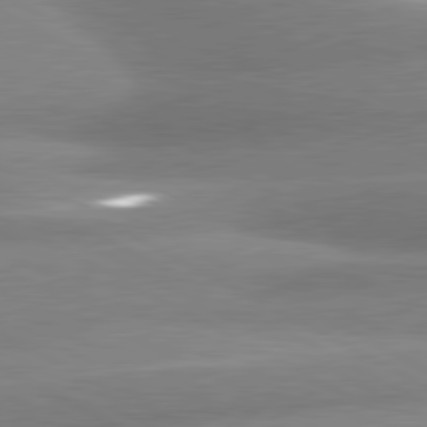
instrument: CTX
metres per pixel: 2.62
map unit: lApd
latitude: 80.9136
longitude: -163.5371
